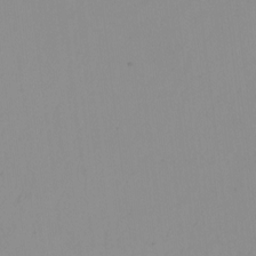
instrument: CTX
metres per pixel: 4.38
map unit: Nhu
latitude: -7.2565
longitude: -90.7813
